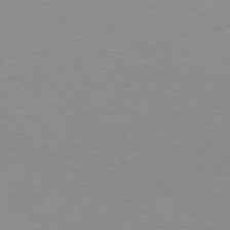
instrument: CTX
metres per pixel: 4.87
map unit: Hpe
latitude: 78.4601
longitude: -165.7828
